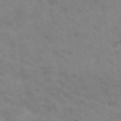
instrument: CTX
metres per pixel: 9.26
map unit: Hto
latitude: 30.6113
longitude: -47.3293
